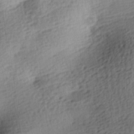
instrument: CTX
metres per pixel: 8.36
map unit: lAa
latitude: -8.5385
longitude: -125.6127
